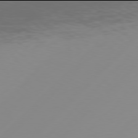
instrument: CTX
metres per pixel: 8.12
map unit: Hpe
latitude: 77.9906
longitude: -139.4993
